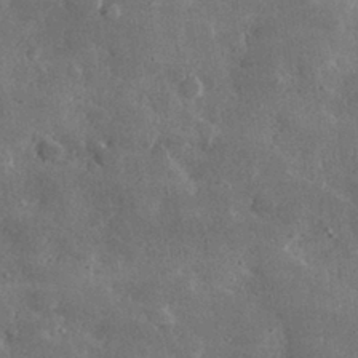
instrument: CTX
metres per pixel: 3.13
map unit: lHvf
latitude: 32.0633
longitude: -88.7813
